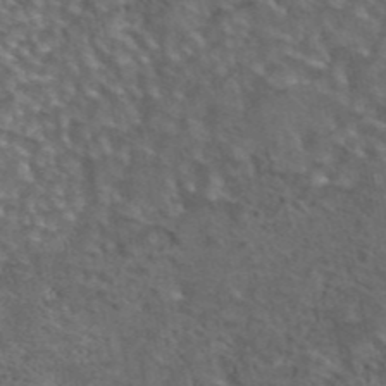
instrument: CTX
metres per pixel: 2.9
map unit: eAb
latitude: 43.9717
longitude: 104.4251
